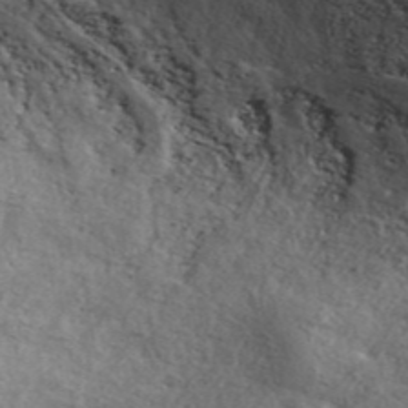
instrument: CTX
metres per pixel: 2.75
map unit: ANa
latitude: 46.0633
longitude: 23.7667
